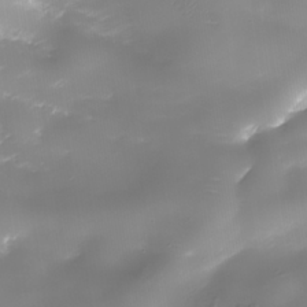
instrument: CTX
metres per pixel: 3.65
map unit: Nhe
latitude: -36.1794
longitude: -90.1011
